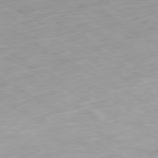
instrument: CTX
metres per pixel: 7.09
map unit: Ap
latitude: -79.2565
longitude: -68.8758
